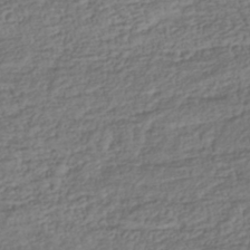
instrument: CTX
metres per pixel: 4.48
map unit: lHb
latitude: -38.9164
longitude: 70.0283
